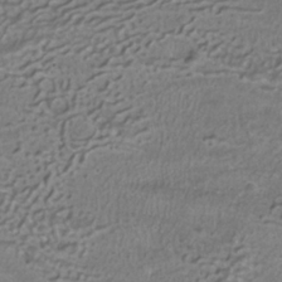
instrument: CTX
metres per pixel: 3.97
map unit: ANa
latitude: -37.2942
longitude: 95.3131
